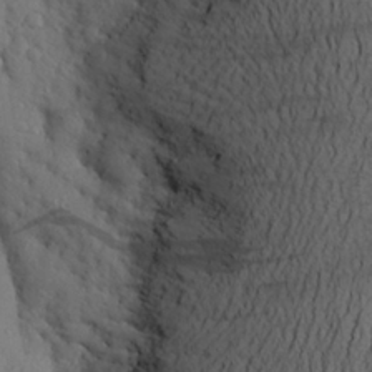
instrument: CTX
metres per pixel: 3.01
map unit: Aa
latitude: 24.4034
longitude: -147.8773
